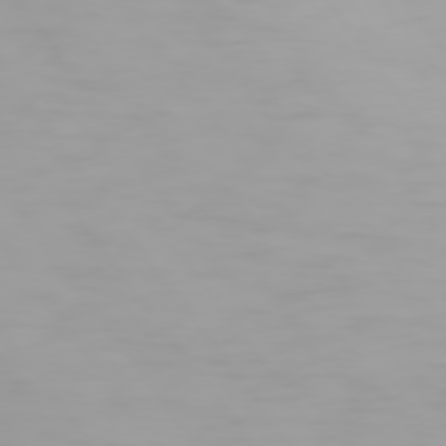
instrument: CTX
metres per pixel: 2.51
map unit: Hpe
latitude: 74.2712
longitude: -128.7435
